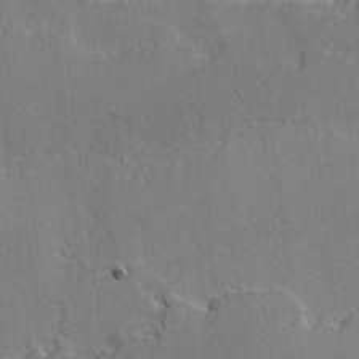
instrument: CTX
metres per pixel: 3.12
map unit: lAvf
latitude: -1.6155
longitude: -108.8947
